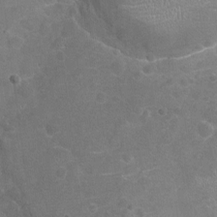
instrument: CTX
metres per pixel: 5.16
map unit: Nhu
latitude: -17.9556
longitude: -56.8946
